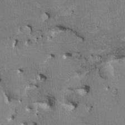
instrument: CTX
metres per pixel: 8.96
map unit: HNhu
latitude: 3.6505
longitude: -3.8205
